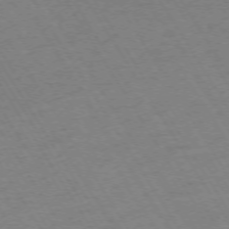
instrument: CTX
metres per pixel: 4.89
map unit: Ap
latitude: -73.4643
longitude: -71.9150
